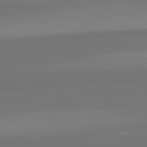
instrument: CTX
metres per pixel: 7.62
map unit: lApd
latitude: 82.2711
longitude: -178.3657
